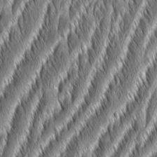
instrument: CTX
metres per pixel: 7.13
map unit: Aa
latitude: 8.0255
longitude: -131.0648
